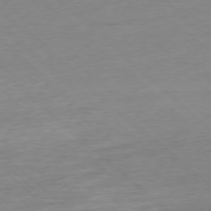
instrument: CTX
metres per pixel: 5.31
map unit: Ap
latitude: -77.5210
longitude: -97.3482
